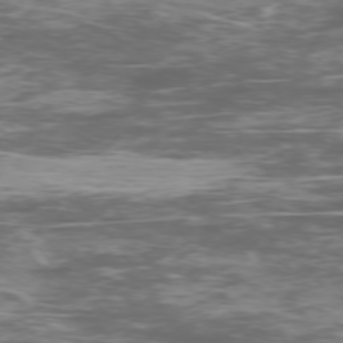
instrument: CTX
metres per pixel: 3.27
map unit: Ap
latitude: -76.5196
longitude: -69.0459
